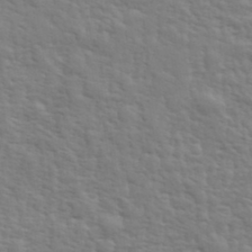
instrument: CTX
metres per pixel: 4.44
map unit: eHh
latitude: 35.7260
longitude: -80.8569
